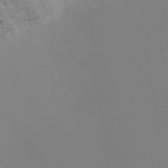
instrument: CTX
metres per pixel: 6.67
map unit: eHh
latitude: -5.2565
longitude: -84.2901
